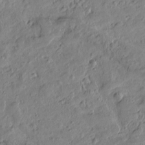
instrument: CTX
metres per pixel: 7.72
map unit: Htu
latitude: 0.4223
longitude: -175.2726
